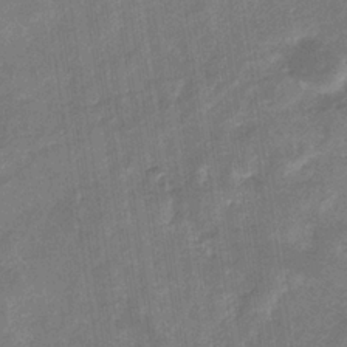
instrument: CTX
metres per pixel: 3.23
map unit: eHb
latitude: -34.2362
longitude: 74.6330
